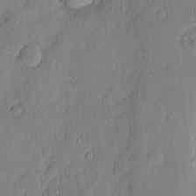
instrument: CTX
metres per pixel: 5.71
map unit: eHh
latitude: 3.8772
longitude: -76.4223
